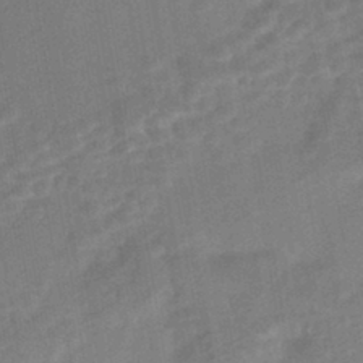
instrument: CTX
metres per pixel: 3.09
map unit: HNhu
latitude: -41.9178
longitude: 91.6344
